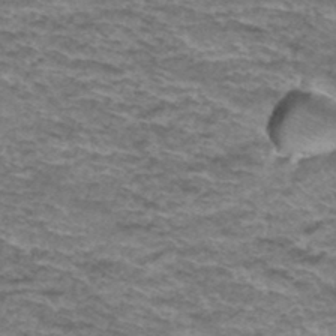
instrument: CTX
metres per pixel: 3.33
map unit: Hto
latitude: 36.7435
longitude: -43.0647
